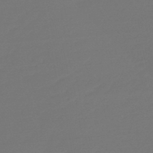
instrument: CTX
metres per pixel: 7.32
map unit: lHb
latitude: -46.3495
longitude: 60.3873
